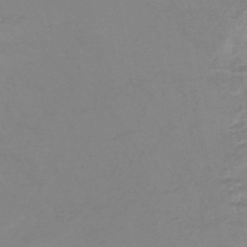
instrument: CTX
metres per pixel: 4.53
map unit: eHb
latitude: -44.3873
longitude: 81.8234
